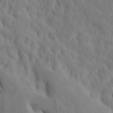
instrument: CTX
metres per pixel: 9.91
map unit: Htu
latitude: -7.3320
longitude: 144.8975
